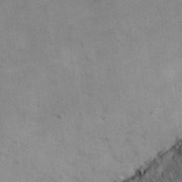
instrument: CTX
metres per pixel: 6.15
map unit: eHh
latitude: 25.2725
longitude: -65.5182
